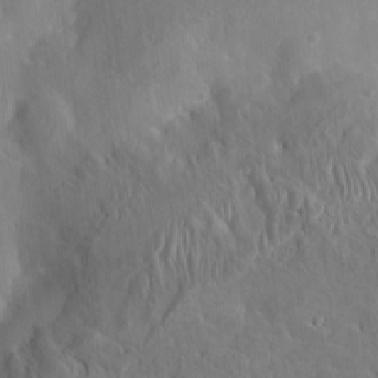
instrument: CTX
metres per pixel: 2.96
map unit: HNhu
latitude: 6.3278
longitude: -4.6301
